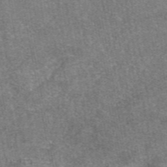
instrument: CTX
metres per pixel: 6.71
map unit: eAb
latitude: 47.2915
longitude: 107.2565
